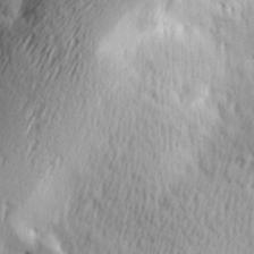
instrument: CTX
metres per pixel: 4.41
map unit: Hve
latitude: 23.5182
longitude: -97.3671
